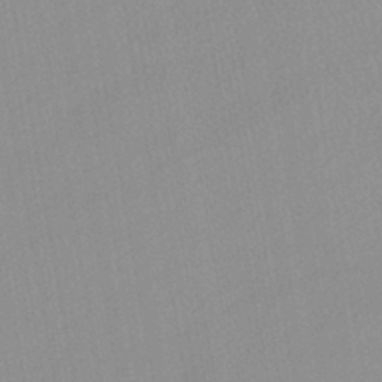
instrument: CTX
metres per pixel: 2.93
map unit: lHb
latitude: -44.1606
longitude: 72.9353
